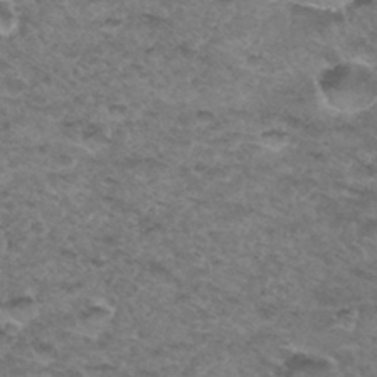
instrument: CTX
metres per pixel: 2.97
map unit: Hto
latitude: 33.4804
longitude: -48.3467
